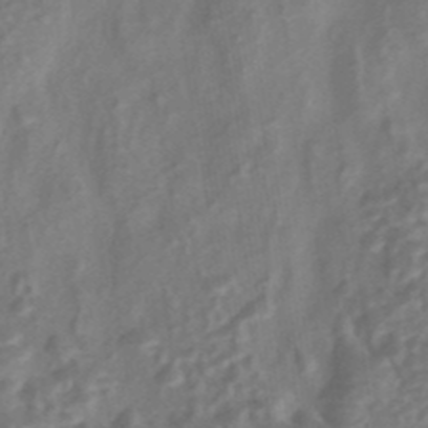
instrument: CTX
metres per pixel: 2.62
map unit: eHh
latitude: -42.2172
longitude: 118.2362
